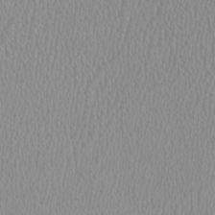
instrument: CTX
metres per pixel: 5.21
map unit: HNhu
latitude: -0.2740
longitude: -0.8947
